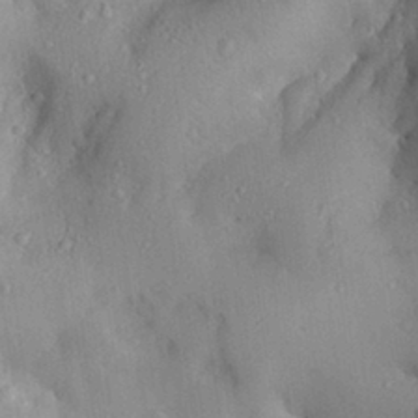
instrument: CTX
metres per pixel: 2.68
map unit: Aa
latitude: 29.0836
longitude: -131.2915
